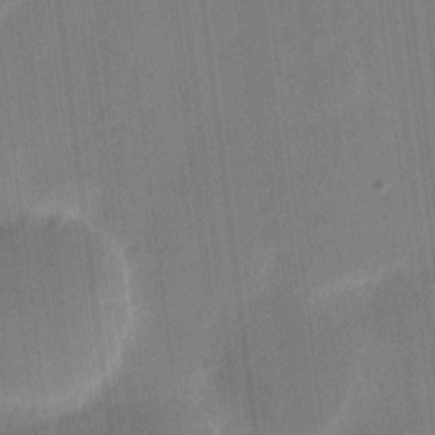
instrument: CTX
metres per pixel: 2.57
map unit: eHh
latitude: 10.9892
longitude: -67.0080
